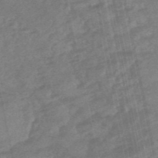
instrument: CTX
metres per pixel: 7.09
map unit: eHb
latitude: -48.0283
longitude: 86.7274
